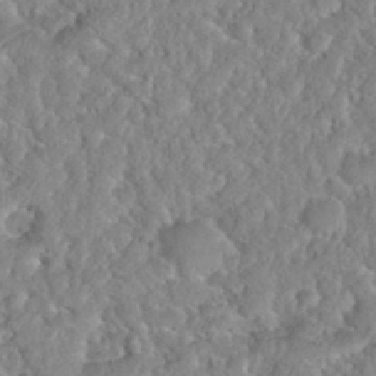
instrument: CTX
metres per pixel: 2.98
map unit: Nhu
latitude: 31.5749
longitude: -51.1403
